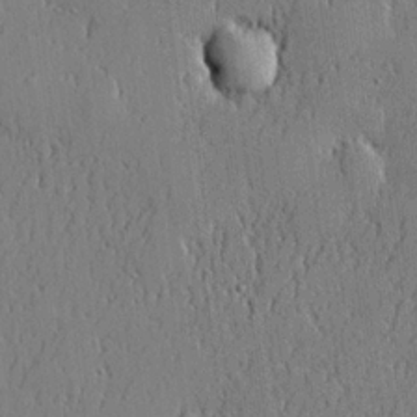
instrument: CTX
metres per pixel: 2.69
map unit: lHvf
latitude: 20.9514
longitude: 143.7288
